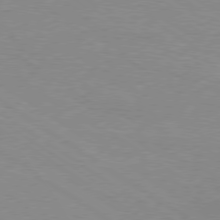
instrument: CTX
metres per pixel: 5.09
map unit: Ap
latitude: -80.1039
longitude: -66.4223
